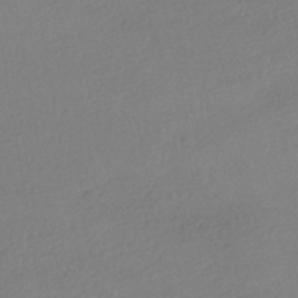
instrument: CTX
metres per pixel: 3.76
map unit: HNhu
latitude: -41.0108
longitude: 97.0487
